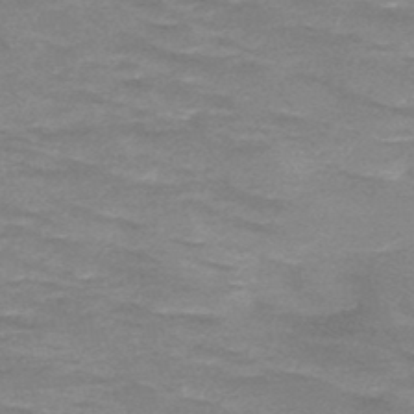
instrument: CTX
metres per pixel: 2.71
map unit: HNb
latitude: -48.2929
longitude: -49.1592
